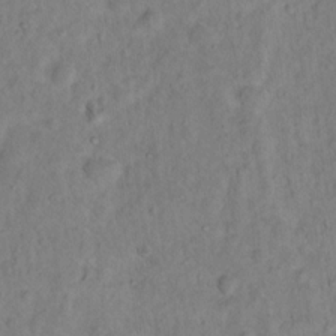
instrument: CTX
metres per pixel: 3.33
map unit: Hto
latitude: 12.8191
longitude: -36.6680
